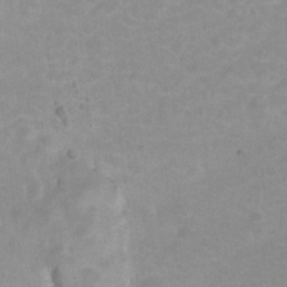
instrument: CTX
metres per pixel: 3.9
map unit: Hto
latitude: 5.7450
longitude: -32.5735
